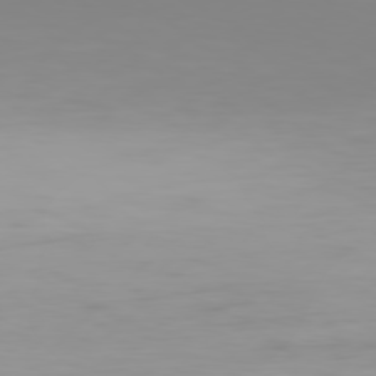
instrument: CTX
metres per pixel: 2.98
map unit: Hpe
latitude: 77.7638
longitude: -138.2900
